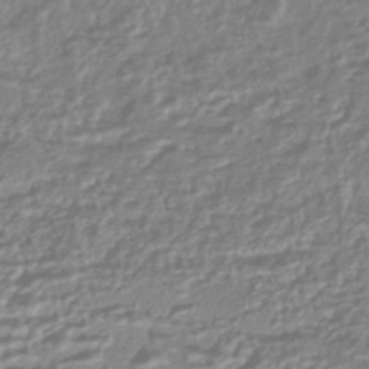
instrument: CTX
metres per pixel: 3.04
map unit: HNhu
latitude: -44.4440
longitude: 97.8234
